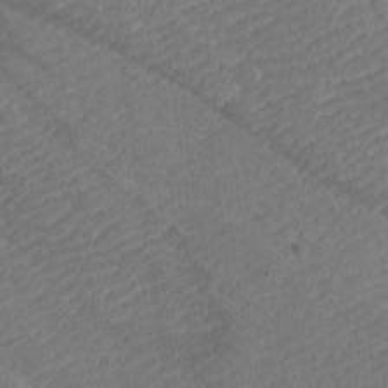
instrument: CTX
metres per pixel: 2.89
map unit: lHvf
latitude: 26.0444
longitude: 141.4454
